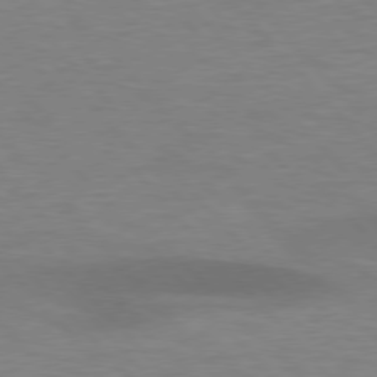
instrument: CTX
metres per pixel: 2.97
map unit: lApd
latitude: 76.6112
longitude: -58.8758
